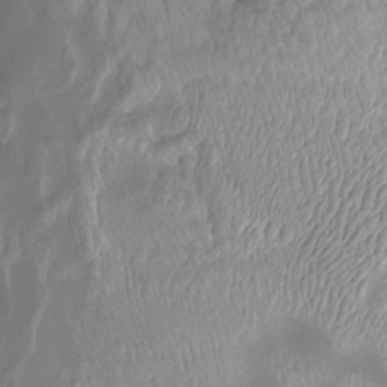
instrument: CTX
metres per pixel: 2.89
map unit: Nhu
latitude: -7.6155
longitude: -93.8394
